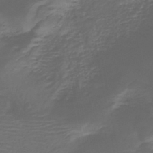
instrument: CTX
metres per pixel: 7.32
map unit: HNb
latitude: -42.9730
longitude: 51.8800
